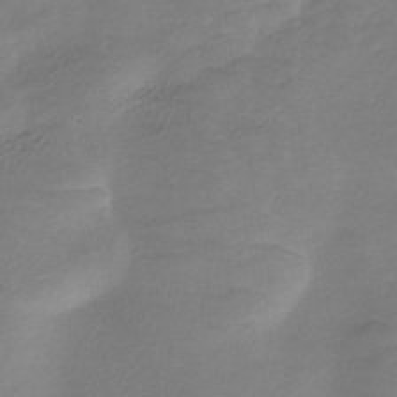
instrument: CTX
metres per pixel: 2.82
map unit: HNhu
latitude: -43.9367
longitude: 102.8408
